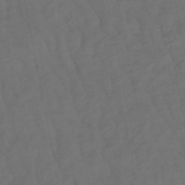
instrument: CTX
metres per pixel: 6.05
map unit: lHb
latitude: -47.9556
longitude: 81.2754
